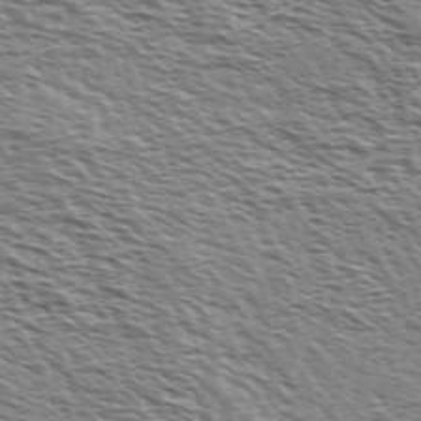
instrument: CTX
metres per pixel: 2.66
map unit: Ave
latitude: 37.5371
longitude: -112.4790
